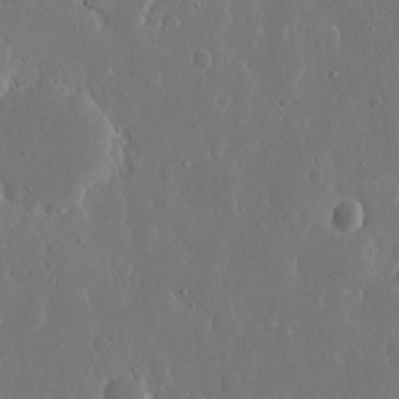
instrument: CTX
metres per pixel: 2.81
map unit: eHh
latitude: 15.5183
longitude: -69.8206
